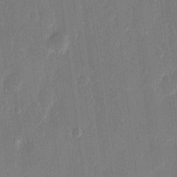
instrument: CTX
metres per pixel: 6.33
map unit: eHh
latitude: 12.3467
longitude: -70.4601
